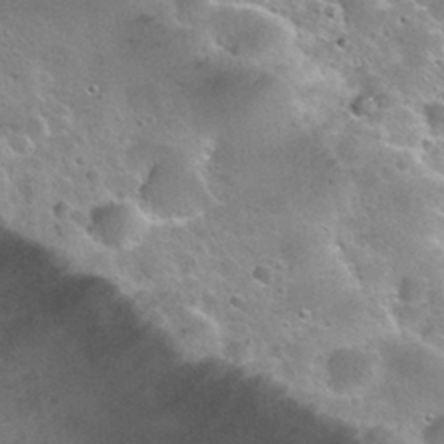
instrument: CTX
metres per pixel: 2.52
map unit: Nhu
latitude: 28.6490
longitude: -54.0822
